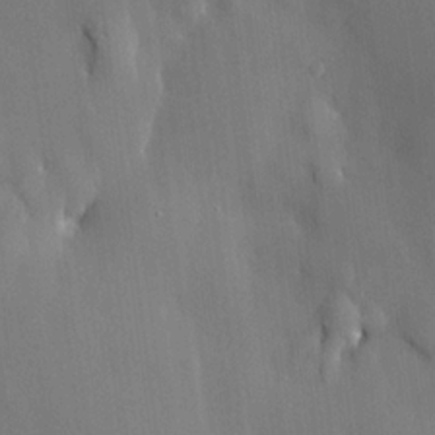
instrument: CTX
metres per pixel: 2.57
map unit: HNhu
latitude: 15.0837
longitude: 11.6722
